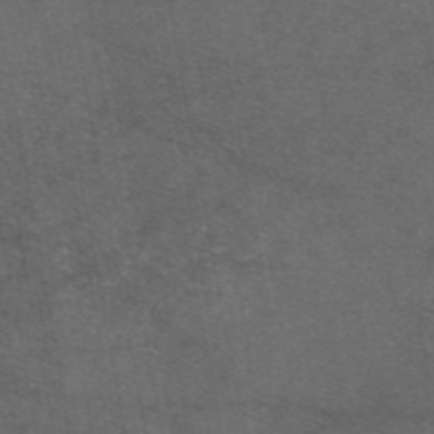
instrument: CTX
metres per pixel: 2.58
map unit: eAb
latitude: 47.0459
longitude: 112.0094
